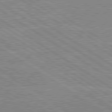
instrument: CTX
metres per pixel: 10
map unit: lApd
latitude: 80.1578
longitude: -125.0458
